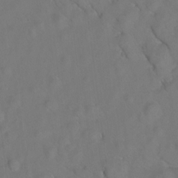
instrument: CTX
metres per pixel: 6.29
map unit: Hto
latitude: 6.6113
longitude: -31.3104
